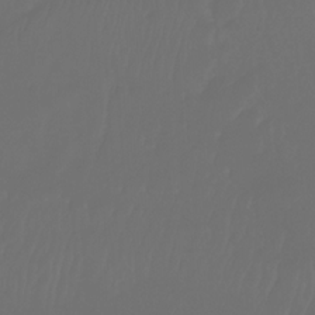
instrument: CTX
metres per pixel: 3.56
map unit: Nhu
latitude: -8.0472
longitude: -82.1011
